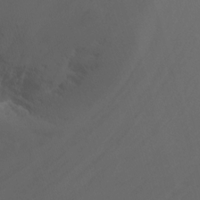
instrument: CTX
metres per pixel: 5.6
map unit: Nhu
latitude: -13.6911
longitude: -70.7435
